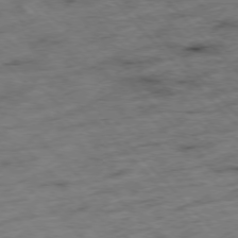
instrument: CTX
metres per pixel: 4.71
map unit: Hpe
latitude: -77.1809
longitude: -16.2900
